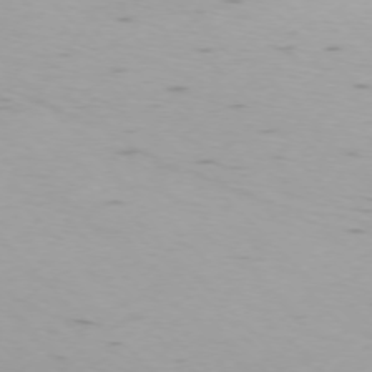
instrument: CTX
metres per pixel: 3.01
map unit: Ap
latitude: -75.6911
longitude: -68.1578
